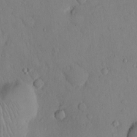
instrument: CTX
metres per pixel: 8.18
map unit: Hto
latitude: 13.2726
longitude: -56.4223
